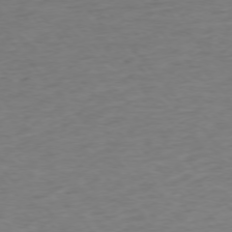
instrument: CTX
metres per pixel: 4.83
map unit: Ap
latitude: -76.1984
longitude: -83.9906
